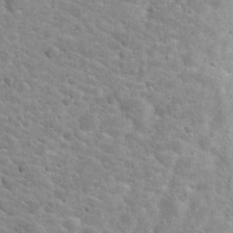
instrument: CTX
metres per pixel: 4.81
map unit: Hto
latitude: 24.5923
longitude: -49.0458
